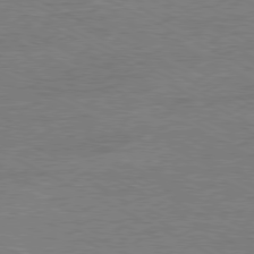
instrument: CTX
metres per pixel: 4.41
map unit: Ap
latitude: -80.6141
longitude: -85.4615
